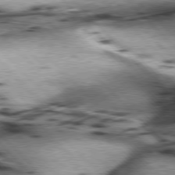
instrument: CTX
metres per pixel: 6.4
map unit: lApd
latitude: 77.0458
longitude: -50.4223
